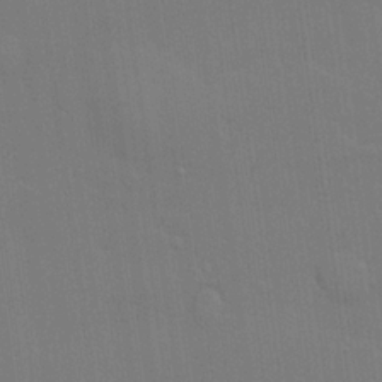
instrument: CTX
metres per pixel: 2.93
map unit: lHvf
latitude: 22.6490
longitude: 142.1416
